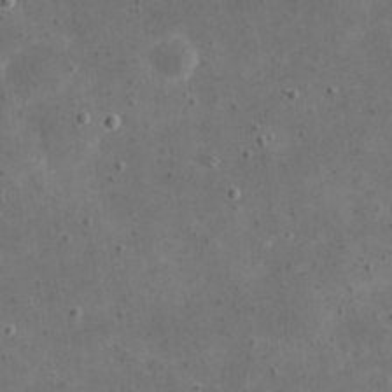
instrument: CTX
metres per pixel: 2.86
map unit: eHh
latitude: 21.8017
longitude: -66.8569
